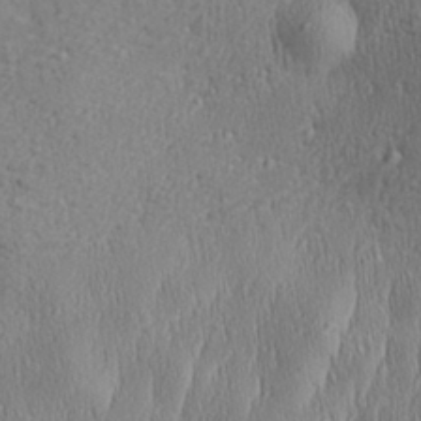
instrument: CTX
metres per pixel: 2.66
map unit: Aa
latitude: 28.3278
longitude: -138.1578
